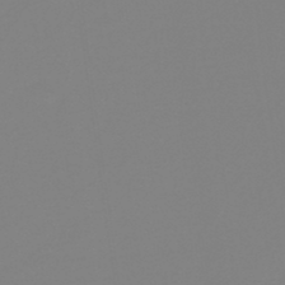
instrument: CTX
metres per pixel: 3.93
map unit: HNb
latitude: -41.2943
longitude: 51.4832
